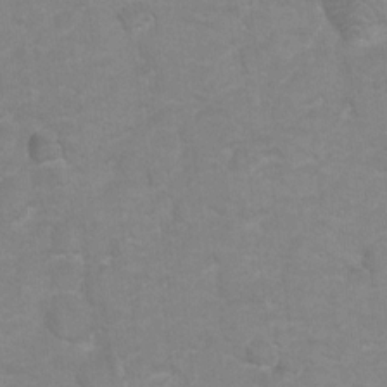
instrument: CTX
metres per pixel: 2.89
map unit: Hto
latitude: 5.4048
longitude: -31.9717
